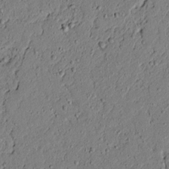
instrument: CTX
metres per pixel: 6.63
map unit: lAvf
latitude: 5.1403
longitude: 167.1998
